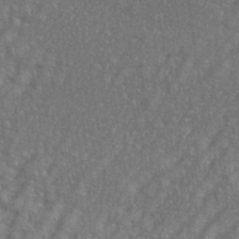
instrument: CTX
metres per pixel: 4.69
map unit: eHh
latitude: 35.7449
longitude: -133.6505
